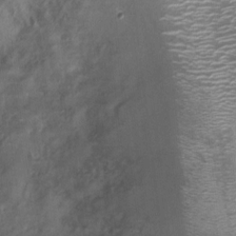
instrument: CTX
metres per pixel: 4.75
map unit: Nhu
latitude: 3.6127
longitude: -16.1011
